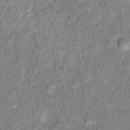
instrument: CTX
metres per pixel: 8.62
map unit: Hto
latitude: 16.3089
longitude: -41.5182
